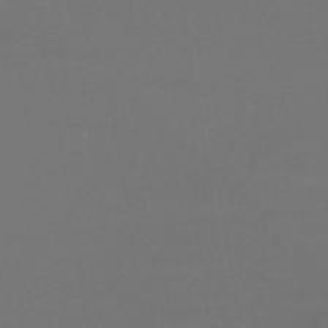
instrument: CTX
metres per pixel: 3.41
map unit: lHb
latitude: -45.3699
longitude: 76.4062
